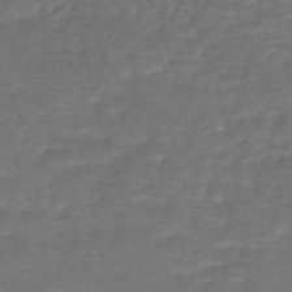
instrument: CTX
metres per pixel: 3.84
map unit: HNhu
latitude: -47.2943
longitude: 95.6344
